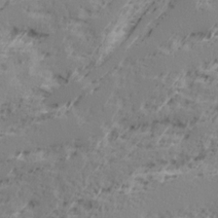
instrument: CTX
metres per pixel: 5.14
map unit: Ave
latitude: 16.3089
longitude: -137.8017
